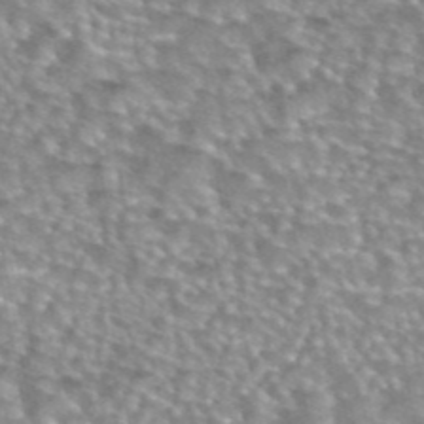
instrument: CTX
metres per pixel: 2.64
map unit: eAb
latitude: 44.1578
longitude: 104.4818
